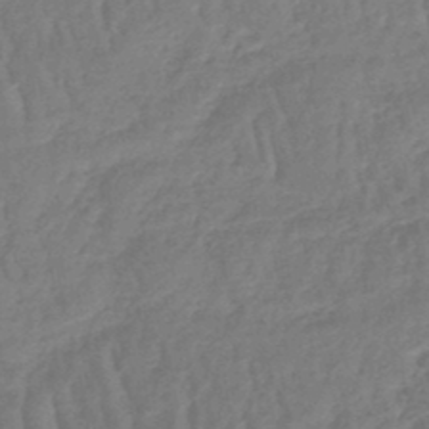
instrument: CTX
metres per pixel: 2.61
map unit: lHb
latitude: -45.5021
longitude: 69.8422
